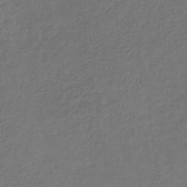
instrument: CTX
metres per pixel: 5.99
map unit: eHb
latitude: -31.1242
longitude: 72.0283
